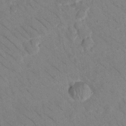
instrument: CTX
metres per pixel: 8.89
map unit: Nhu
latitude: 24.1199
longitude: -73.9151
